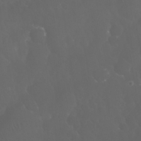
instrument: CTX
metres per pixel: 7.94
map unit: Nhu
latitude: 28.9891
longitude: -65.7261
